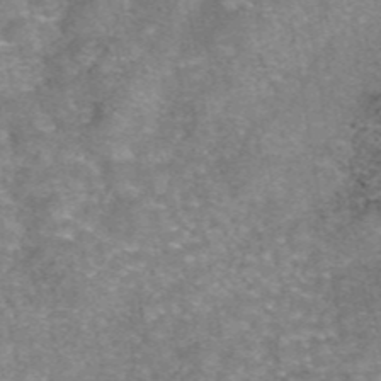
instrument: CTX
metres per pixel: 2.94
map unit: eAb
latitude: 46.5735
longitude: 102.7274
